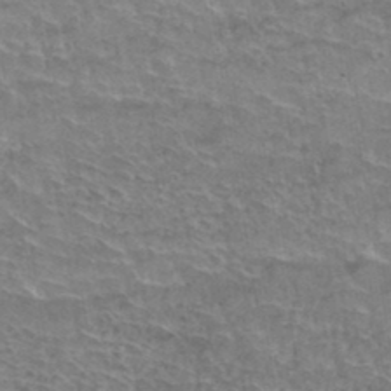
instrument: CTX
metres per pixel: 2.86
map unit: Hto
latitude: 35.9906
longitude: -45.6883
